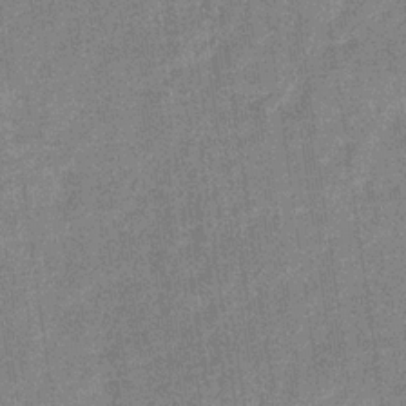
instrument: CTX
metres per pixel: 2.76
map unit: eHb
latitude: -31.2754
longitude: 74.3496
